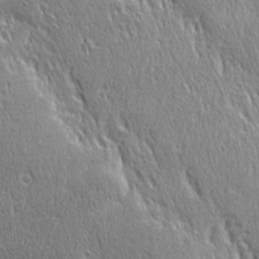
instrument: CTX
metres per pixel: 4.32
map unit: Ave
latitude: 21.7072
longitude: -135.8961
